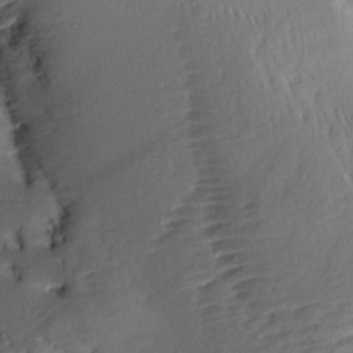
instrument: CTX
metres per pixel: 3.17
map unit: Aa
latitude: 12.9136
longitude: -143.3860
